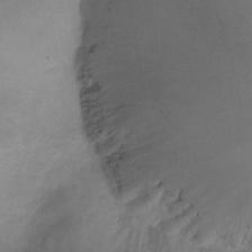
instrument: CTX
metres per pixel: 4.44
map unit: Ht
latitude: -4.7274
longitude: -19.0647
